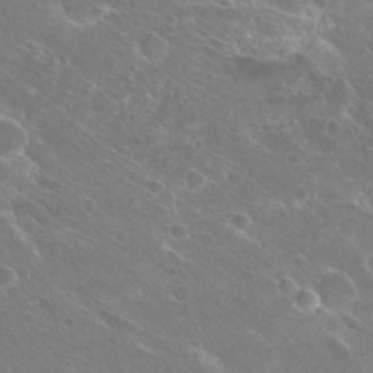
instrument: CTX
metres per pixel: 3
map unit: Hto
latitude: 27.0836
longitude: -40.3656
